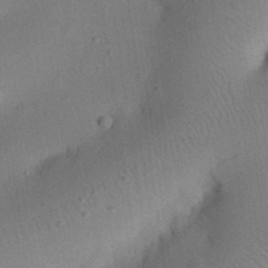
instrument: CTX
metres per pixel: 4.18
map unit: eHh
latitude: 25.1403
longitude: -70.4979
